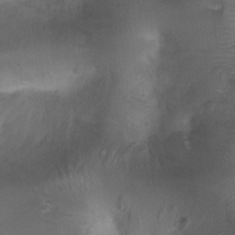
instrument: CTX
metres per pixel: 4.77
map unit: Ht
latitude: 4.0633
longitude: -20.6679
